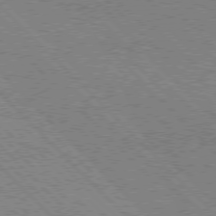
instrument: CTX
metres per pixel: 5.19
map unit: Hpe
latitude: 76.5923
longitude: -162.0444
